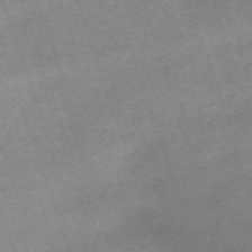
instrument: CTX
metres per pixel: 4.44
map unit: eHh
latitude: -64.0094
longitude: 50.4062
